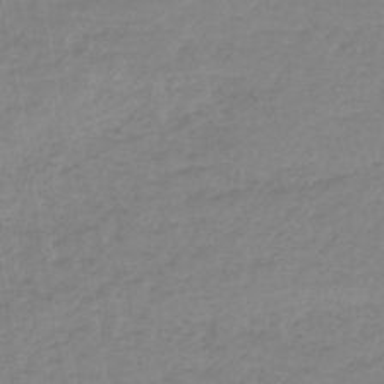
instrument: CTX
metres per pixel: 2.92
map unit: lHb
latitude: -45.0298
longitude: 66.0094
